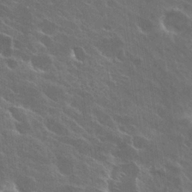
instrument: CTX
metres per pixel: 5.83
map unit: Hto
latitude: 27.9717
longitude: -41.0458
